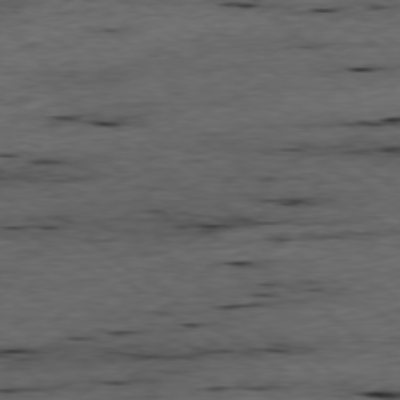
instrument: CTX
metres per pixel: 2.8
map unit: Ap
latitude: -78.8786
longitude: -90.2523
